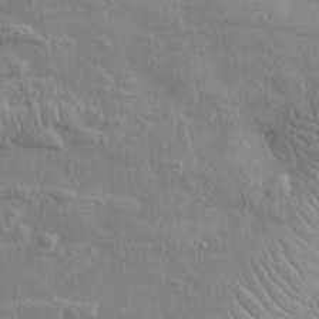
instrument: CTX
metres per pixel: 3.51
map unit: Htu
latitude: -3.5021
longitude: 156.8408
